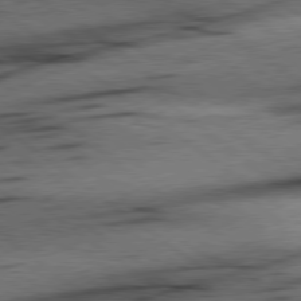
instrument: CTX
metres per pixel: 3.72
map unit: Hpe
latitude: 78.7247
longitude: -154.9514
